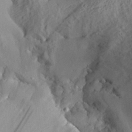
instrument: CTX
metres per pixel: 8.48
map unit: Aa
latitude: 29.4237
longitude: -135.5182
